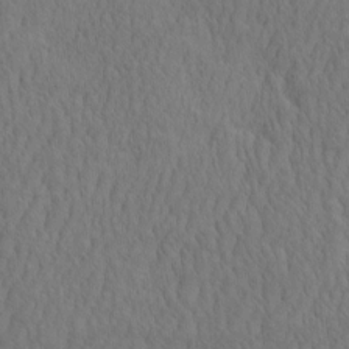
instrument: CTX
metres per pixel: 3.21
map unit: eHh
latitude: -2.5573
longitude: 15.7289
